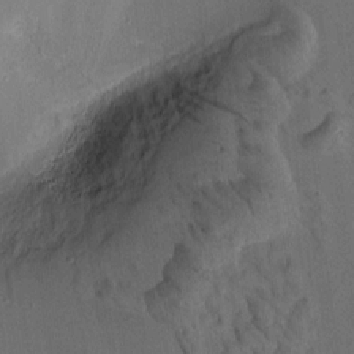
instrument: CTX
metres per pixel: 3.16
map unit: Aa
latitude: 9.1214
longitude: -131.3671
